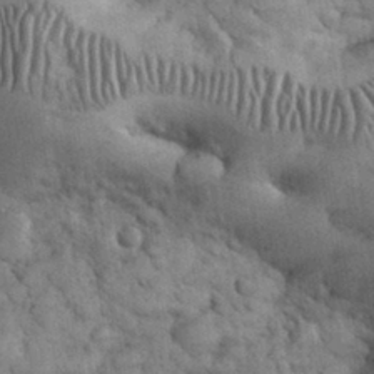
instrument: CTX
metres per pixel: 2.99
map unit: eHh
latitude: 32.6113
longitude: -68.1389
